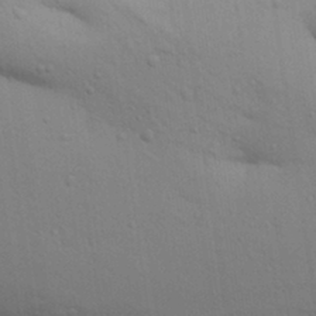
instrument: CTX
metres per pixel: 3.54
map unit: Aa
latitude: 30.6680
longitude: -147.1781
